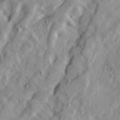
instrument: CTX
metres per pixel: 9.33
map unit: Ave
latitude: 22.4979
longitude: -131.7072
